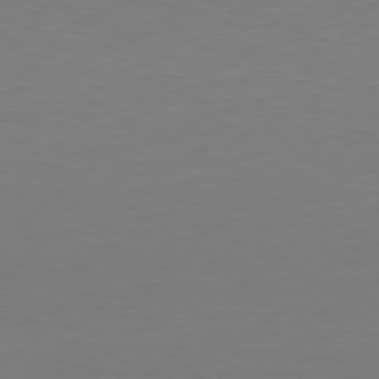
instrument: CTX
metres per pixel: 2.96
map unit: Hpe
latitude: 78.6869
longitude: -138.8569
